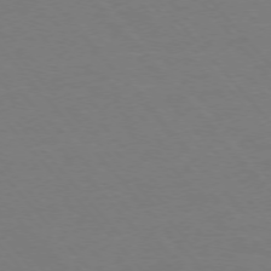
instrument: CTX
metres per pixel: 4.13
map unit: Ap
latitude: -76.3117
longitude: -88.1011
